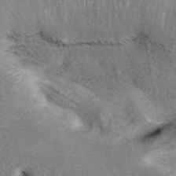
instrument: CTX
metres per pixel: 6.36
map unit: ANa
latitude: 40.6868
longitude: 18.1228
